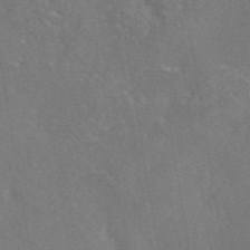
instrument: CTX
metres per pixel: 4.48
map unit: eAb
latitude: 45.7072
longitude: 109.6533
